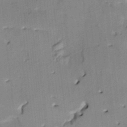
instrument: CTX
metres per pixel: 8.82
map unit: HNhu
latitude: 14.1767
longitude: 10.6708
